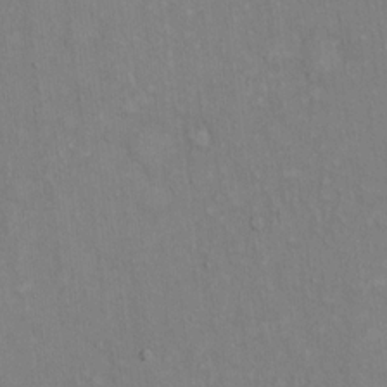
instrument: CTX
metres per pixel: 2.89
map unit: Hto
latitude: 14.5357
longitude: -60.7057
